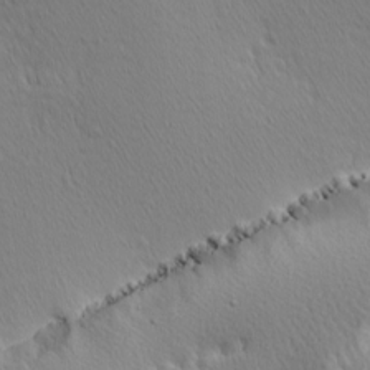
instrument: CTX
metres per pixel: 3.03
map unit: Hve
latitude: 12.1011
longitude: -90.2900
